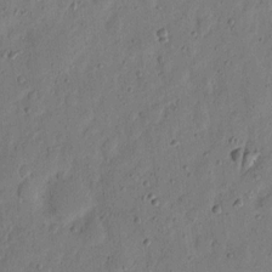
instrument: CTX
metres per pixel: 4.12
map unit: eHh
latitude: 5.9906
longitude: -71.5749
